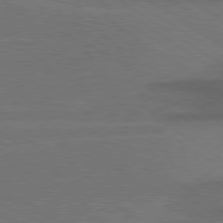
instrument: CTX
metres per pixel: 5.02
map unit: Hpe
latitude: 79.1026
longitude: -123.5371
